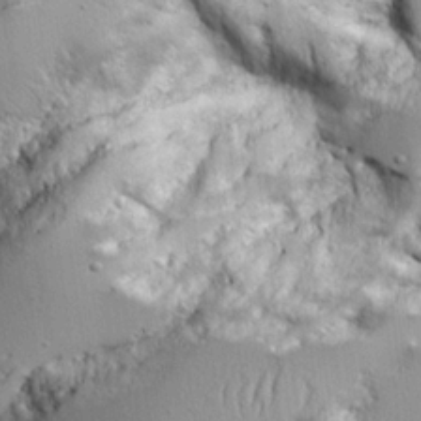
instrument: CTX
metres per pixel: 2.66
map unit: Aa
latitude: 21.0270
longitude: -124.1011
